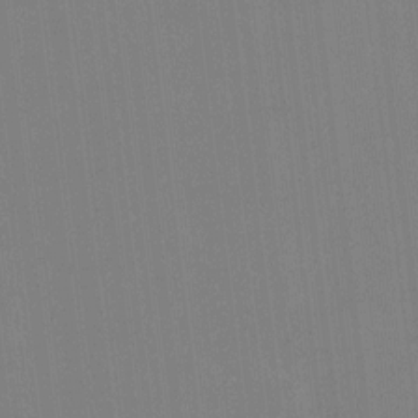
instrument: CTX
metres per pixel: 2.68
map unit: Ht
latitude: -3.5588
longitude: -19.9717
